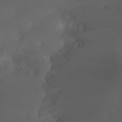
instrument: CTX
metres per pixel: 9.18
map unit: Nhu
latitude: 30.3657
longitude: -57.6882
